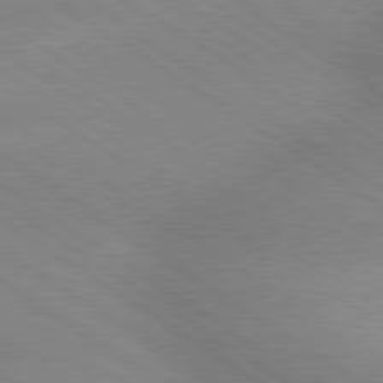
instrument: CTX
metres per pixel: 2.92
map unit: lApd
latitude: 79.5938
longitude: -152.0633
